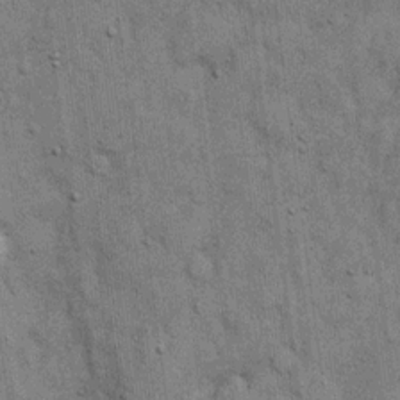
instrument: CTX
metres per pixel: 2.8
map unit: eHh
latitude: 15.8773
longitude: -62.4979
